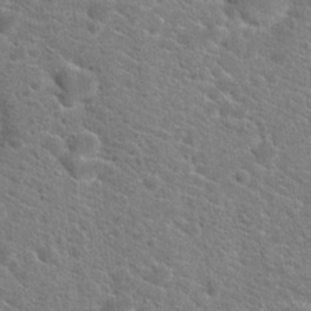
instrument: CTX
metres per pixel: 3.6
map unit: Hto
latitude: 19.3670
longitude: -37.3671
